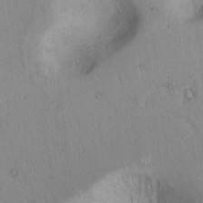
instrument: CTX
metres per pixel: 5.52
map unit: lAvf
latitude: 8.6869
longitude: 168.2172
